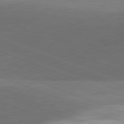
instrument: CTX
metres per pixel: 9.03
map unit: lApd
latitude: 81.8205
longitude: 136.1605
